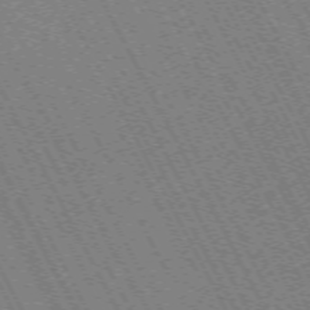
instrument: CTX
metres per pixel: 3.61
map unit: Hpe
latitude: -71.2565
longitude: 9.8422
